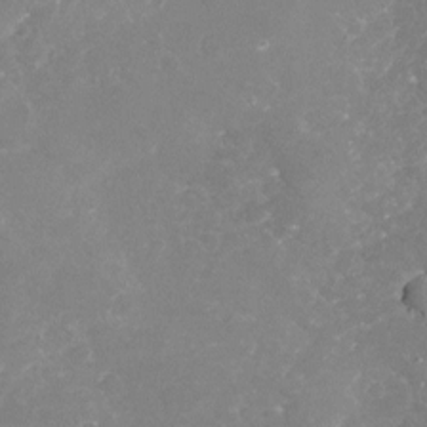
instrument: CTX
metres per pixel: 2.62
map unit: Nhu
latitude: -18.1606
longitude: -57.7260
